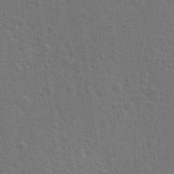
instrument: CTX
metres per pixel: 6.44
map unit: Hto
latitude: 17.8017
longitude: -41.4048
